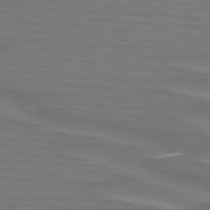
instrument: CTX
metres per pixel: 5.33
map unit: lApd
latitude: 75.2915
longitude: -80.8758
